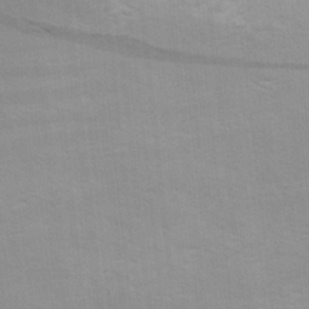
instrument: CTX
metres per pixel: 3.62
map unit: Ave
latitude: 16.9514
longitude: -138.7246
